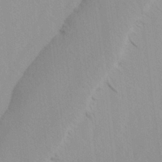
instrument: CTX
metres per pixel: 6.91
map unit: Ave
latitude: -1.7289
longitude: -113.1025
